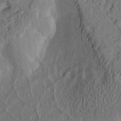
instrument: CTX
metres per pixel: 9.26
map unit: Htu
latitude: -2.2361
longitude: 167.5021
